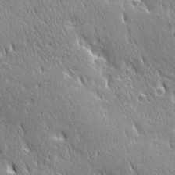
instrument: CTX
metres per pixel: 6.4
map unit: Ave
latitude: 21.3860
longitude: -135.9339
